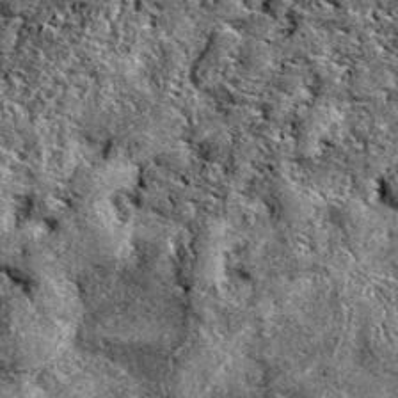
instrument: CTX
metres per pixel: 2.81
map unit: eAb
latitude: 39.0080
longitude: 110.7463
